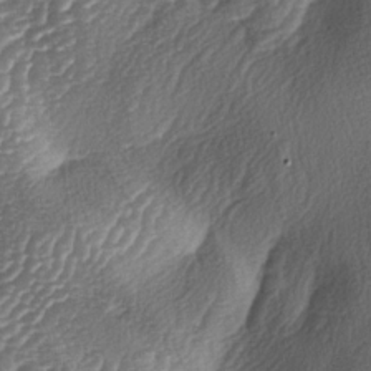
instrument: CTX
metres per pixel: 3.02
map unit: lAa
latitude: -4.1228
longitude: -128.4790
